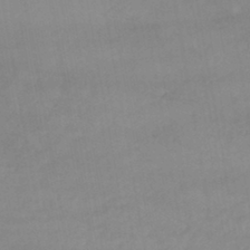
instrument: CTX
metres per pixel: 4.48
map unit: lHb
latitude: -41.9556
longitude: 66.9353
